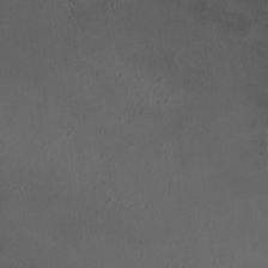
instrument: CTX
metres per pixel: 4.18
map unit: HNhu
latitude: 5.9717
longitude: 9.8611
